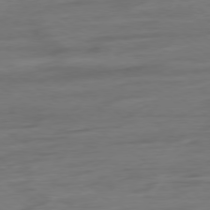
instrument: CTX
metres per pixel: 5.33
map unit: Hpe
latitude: -78.6707
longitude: -22.5546
